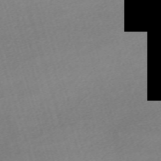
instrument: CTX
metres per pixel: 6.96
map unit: eHh
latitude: -61.5399
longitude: 53.7477
